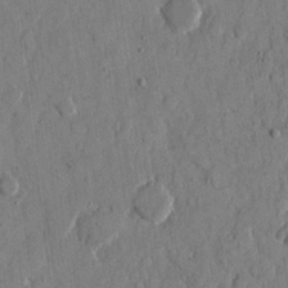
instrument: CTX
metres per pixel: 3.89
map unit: eHh
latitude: 11.9717
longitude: -69.2726
